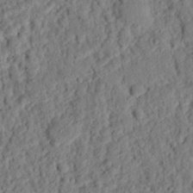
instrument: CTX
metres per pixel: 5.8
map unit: eHh
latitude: 25.9717
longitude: -79.0270
